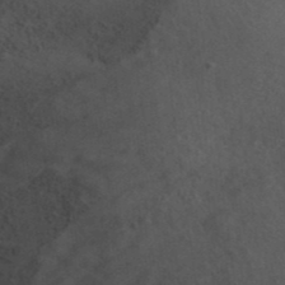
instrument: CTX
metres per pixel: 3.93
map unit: ANa
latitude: 39.4615
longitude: 20.2928
